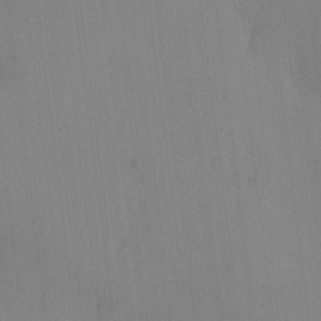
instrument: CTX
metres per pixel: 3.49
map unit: eHh
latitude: -3.7855
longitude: 16.4251
